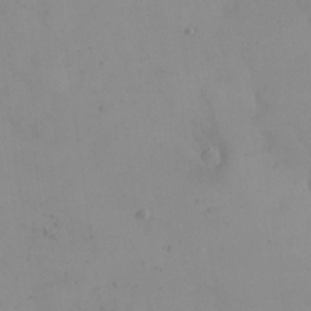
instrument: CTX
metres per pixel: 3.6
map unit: eHh
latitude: 24.5167
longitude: -64.9325
